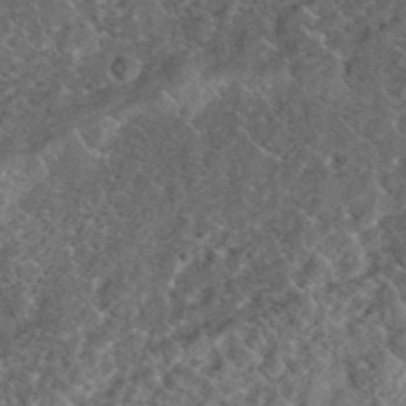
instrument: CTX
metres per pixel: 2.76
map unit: eHh
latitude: 36.6869
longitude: -79.2537
